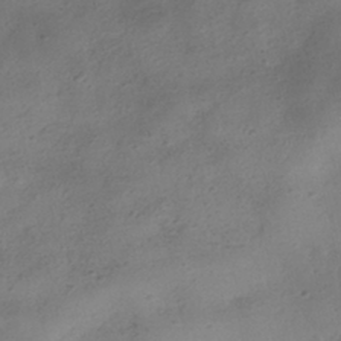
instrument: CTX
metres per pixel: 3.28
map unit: HNhu
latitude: -40.5574
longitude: 98.8408
